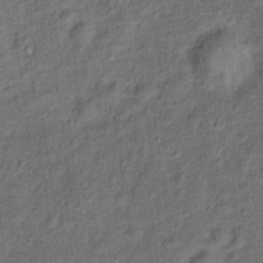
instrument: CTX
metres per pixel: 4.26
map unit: Ht
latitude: 9.8394
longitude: -39.7638
